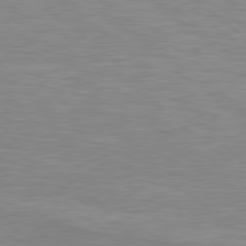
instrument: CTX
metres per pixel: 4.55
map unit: Hpe
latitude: 78.6869
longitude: -125.6316
